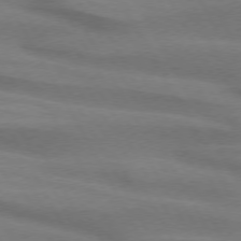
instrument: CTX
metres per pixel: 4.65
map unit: lApd
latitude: 74.1767
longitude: -65.1592
